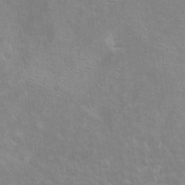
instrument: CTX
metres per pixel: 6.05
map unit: Ht
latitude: -7.0108
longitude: -36.6680
